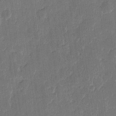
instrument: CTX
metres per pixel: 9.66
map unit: eHh
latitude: 9.8583
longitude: -68.3845
